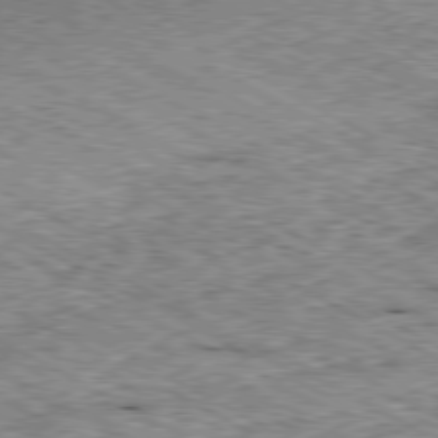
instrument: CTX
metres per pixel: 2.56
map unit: Ap
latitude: -80.4629
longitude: -49.6505
